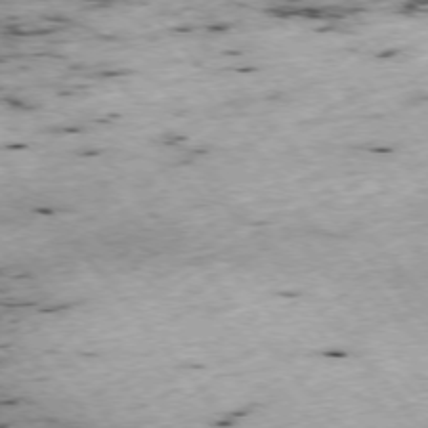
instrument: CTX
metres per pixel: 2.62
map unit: Ap
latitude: -75.9367
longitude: -61.2159
